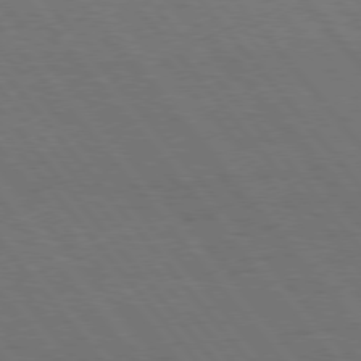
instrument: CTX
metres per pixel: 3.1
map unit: Hpe
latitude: 75.9906
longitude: -137.2537
